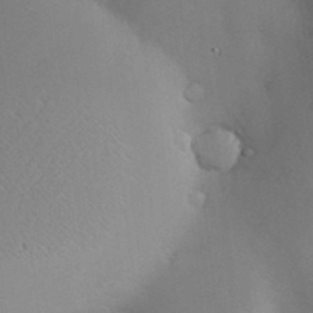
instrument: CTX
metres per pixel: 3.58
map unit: Hve
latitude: -10.1039
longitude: 175.0864
